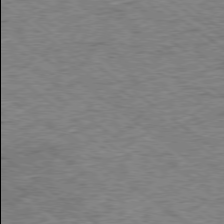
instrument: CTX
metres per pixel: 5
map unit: Ap
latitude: -78.7274
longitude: -85.9906
